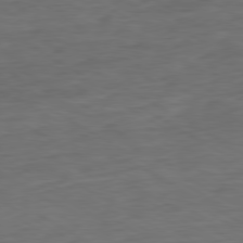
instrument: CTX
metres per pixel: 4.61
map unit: Ap
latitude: -80.3495
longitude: -103.1781
